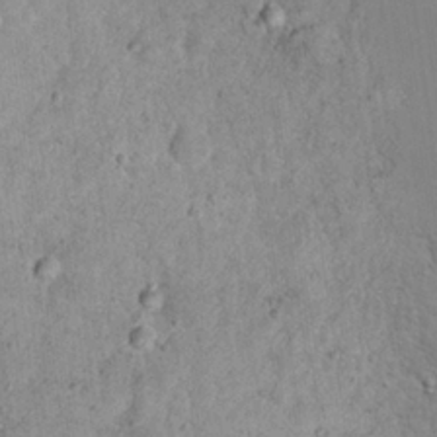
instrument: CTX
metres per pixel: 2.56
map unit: Nhu
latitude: 22.6868
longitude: -68.5735
